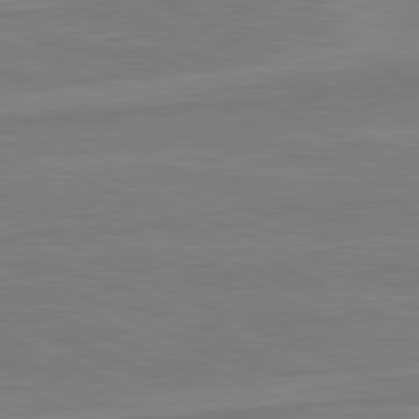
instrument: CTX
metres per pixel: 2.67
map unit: lApd
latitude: 81.3482
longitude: 169.5210
